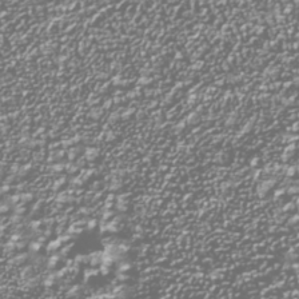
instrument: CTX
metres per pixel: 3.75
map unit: Nhu
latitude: -39.2187
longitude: -82.2711
